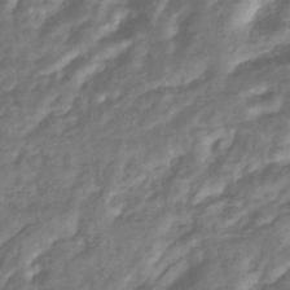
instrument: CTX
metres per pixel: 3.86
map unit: eHb
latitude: -33.1809
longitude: 73.5210
